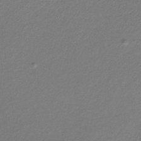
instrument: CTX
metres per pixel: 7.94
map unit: lHb
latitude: -34.5952
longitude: 61.6344
